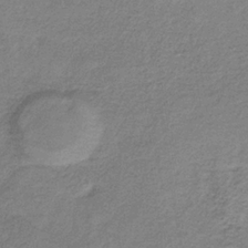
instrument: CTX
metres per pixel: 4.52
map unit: HNb
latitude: -34.0283
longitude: 56.9541
